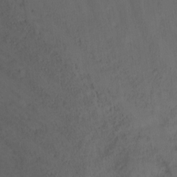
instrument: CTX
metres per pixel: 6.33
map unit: Ht
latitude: -9.8422
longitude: -27.7639
